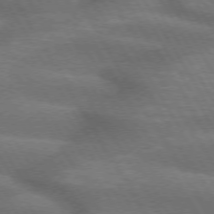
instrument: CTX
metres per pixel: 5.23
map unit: lApd
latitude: 73.2159
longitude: -57.9150
